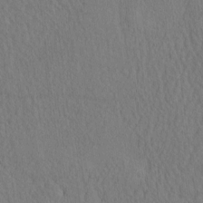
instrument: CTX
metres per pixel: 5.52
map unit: eHh
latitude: -3.0864
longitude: 15.5210
